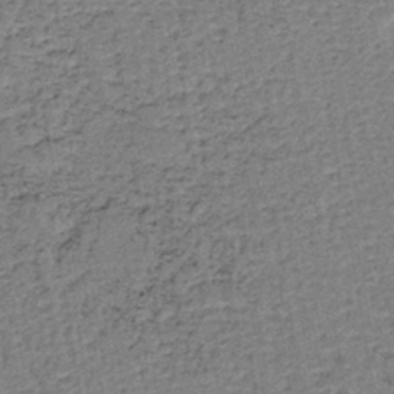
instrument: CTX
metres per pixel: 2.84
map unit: lHb
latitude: -40.5007
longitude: 62.8975
